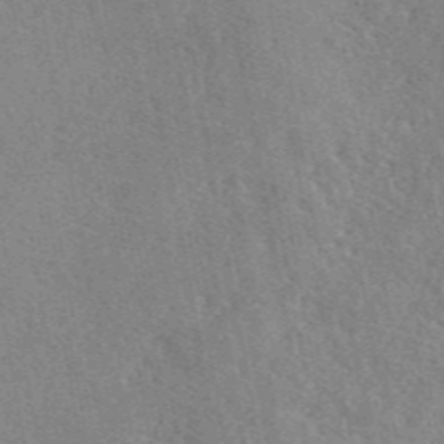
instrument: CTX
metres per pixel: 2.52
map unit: eAb
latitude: 46.5735
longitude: 113.2943
